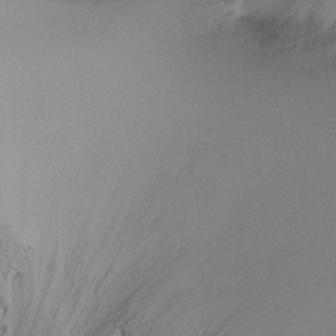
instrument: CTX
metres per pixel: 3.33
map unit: Ht
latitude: -16.7275
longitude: -48.8947
